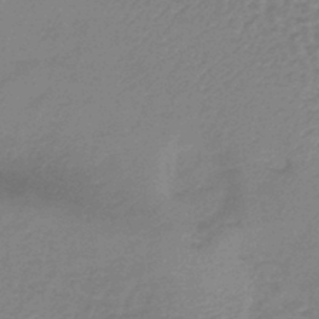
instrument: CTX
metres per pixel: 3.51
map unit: lHb
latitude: -40.3117
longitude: 63.2754
